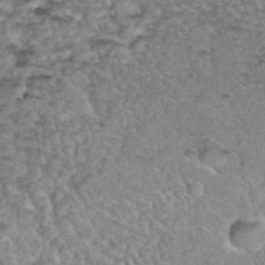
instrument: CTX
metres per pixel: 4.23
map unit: Hto
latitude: 35.2537
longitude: -48.2900
